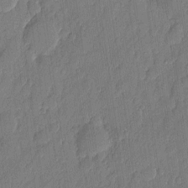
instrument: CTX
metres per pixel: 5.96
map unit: eHh
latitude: 6.5546
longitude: -73.9906
